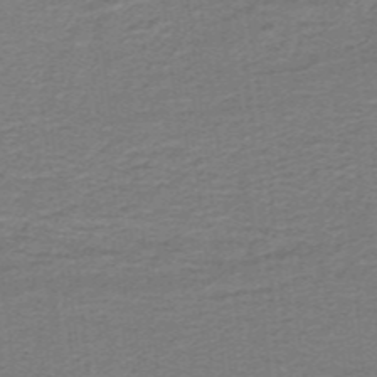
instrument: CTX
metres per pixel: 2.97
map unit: lHb
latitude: -40.8975
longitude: 54.3306
